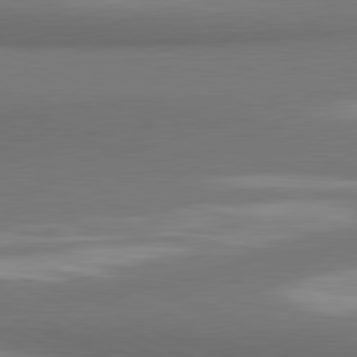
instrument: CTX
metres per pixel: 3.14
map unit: lApd
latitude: 81.4804
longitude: 170.7085
